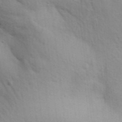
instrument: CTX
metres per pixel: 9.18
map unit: Aa
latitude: 30.9892
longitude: -146.8002
